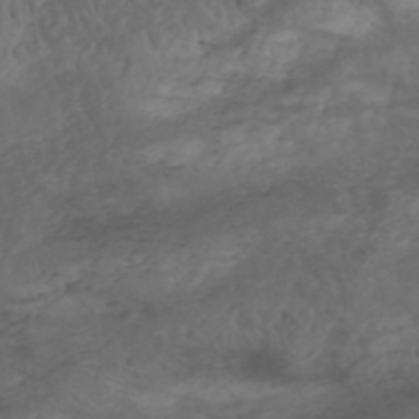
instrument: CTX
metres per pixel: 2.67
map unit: HNhu
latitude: -47.9745
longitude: 28.5196
